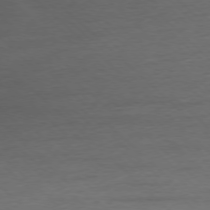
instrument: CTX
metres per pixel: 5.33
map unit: Ap
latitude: -77.5399
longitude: -93.7638
